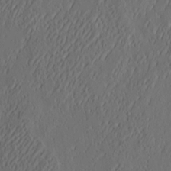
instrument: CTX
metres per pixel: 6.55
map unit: eHh
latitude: 4.3656
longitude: -77.6882
